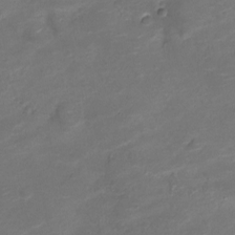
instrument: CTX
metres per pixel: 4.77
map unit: Nve
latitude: -20.2739
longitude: 103.8989
